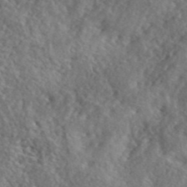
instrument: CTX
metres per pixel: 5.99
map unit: lHvf
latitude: 41.5560
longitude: -87.8772
